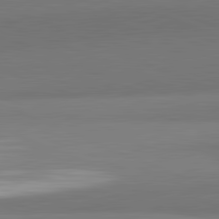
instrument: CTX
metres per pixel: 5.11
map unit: lApd
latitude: 82.1199
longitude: 150.8219
